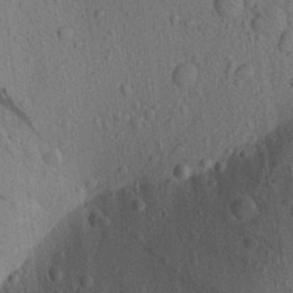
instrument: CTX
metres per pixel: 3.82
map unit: Aa
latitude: 22.1200
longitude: -139.4048
